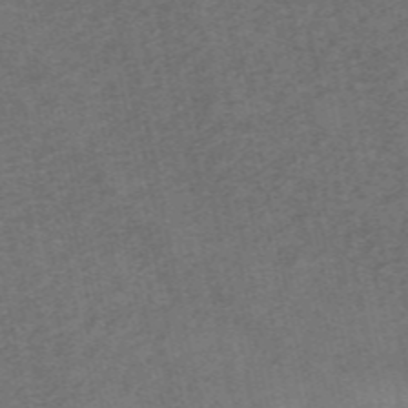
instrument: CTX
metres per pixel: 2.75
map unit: HNb
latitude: -55.8234
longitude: -46.1767
